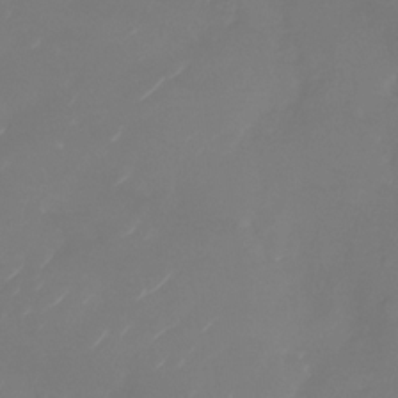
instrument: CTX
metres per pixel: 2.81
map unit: Nhu
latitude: -28.9353
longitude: -72.2712
